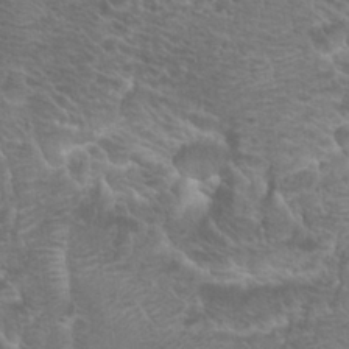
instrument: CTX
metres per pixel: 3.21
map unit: Hto
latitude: 20.9514
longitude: -37.6505
